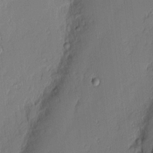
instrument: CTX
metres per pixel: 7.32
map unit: Nhu
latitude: 3.1592
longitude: -76.3656
